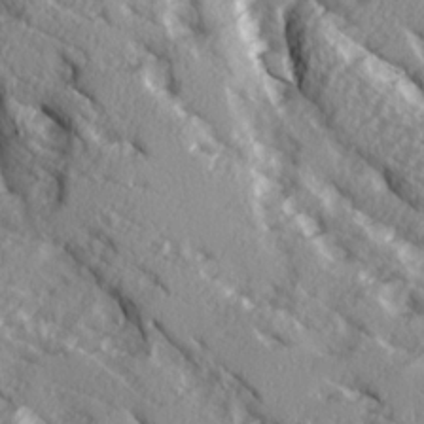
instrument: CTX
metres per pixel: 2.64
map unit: Ave
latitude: 14.4601
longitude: -131.1026
